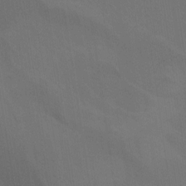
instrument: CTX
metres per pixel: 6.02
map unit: Nhu
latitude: -8.1228
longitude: -67.8205
